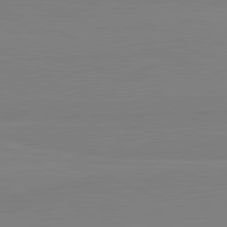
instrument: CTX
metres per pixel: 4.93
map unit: lApd
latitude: 81.8016
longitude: 166.3873
